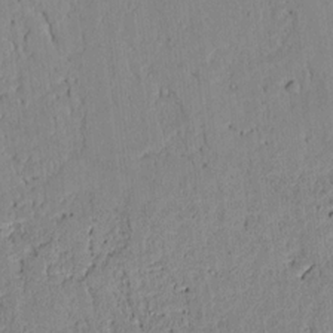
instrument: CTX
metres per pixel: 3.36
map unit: lAvf
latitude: 7.0647
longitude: 168.5573
